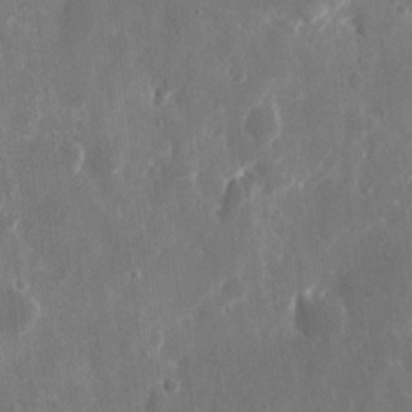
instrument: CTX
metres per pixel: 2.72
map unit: eHh
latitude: 11.0459
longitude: -71.3293
